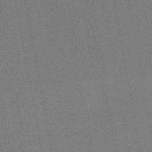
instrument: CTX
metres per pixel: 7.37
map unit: eHb
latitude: -49.7667
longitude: 73.7666
